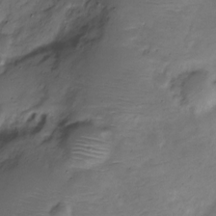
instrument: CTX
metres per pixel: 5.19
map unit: Nve
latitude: -24.1795
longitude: 105.8800
